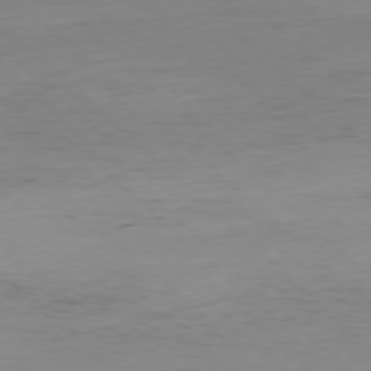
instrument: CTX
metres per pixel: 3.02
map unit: Hpe
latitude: -77.6722
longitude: 11.8422
